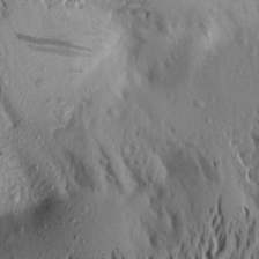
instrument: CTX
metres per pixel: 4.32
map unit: Aa
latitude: 20.4412
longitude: -148.7435
